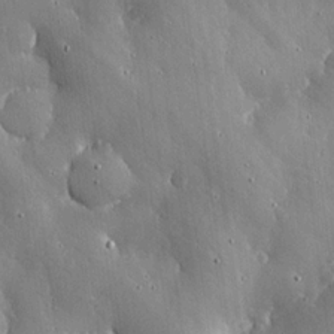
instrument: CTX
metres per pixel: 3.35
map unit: lHvf
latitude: 20.0633
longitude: -114.8757
